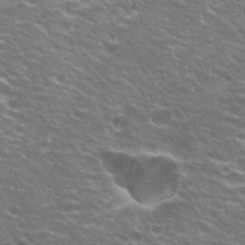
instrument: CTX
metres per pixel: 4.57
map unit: Hto
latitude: 23.1214
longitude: -32.5357
